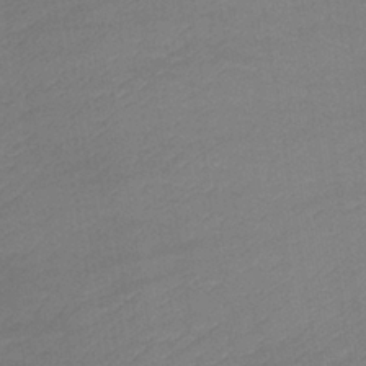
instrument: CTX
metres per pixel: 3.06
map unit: lHb
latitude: -36.9730
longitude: 69.0864
